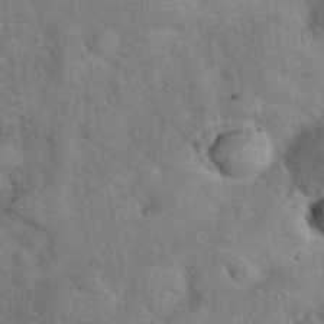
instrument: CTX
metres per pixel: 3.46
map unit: eHh
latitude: 36.5735
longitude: -64.4601
